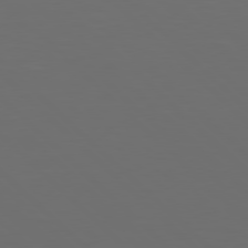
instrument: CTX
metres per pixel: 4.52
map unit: Hpe
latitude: 77.8583
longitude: -168.0444
